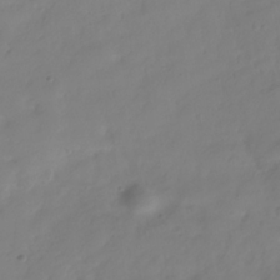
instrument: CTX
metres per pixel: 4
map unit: Hve
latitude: -31.8611
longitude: 89.8800
